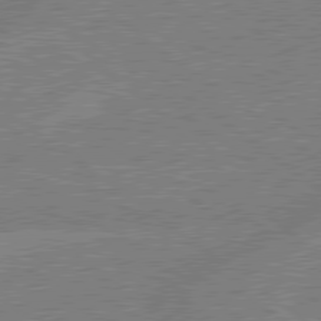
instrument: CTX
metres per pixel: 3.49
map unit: lApd
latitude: 79.2726
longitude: -144.4790
